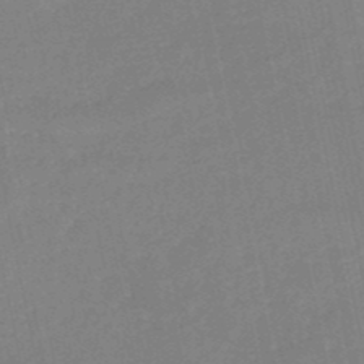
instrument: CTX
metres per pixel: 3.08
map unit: HNb
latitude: -50.1417
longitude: -42.5735
